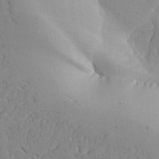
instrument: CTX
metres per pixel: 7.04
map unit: Aa
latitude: 27.0459
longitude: -128.3278
